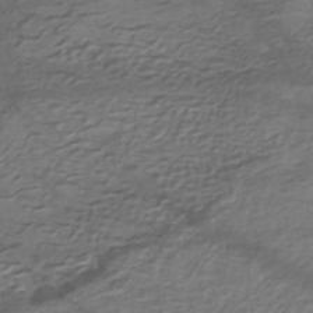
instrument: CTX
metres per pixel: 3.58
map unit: eHh
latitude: -42.5762
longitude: 117.3698
